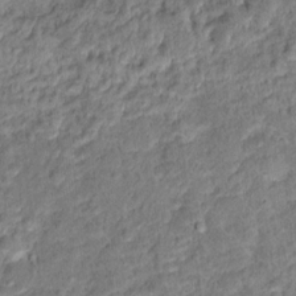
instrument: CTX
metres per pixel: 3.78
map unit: Hto
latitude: 14.8569
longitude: -39.0836
